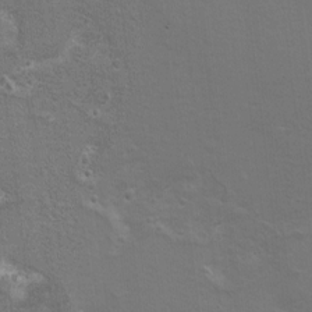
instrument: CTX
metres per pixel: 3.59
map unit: Hto
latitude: 8.7057
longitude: -31.5749
